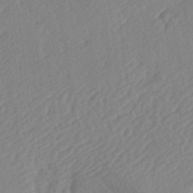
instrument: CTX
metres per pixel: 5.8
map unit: lAa
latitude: -2.3873
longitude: -127.6505
